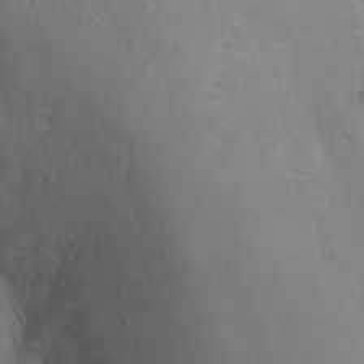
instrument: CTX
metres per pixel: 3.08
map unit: Ht
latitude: -7.7666
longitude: -35.2159
